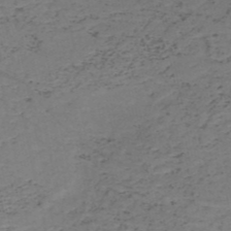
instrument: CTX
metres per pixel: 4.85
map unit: HNb
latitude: -50.8786
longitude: -51.8583
